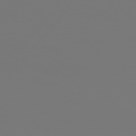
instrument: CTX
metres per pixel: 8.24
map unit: Hpe
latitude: 76.0822
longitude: -140.3089
